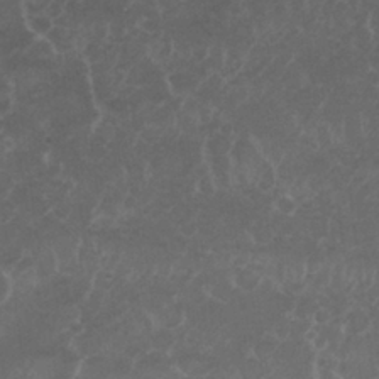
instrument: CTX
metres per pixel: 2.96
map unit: Nhu
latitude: 26.0633
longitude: -51.1970
